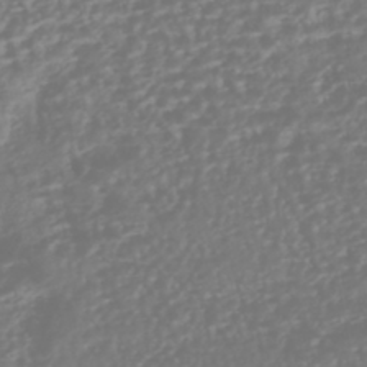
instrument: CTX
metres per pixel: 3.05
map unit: HNhu
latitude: -46.6518
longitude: 105.3698
